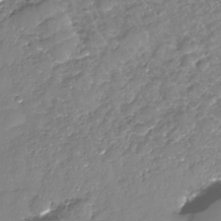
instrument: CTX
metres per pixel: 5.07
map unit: Nhe
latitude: -32.2740
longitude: -93.5749
